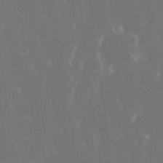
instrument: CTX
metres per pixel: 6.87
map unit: eHh
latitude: 16.0444
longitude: -72.0822
